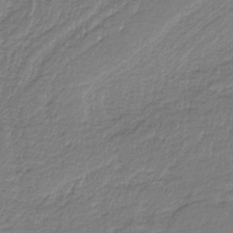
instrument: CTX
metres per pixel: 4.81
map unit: HNb
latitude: -36.9730
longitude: 57.4832
